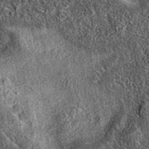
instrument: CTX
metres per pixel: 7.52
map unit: eAb
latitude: 37.1970
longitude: 109.2943
